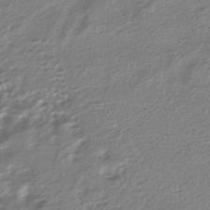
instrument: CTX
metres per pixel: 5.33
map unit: HNhu
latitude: -41.9556
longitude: 99.4832
